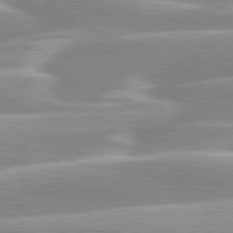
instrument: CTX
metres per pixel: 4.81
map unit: lApd
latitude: 80.0633
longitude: -129.7261
